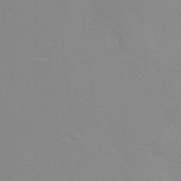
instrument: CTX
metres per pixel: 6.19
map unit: Ht
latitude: 2.8947
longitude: -25.1403
